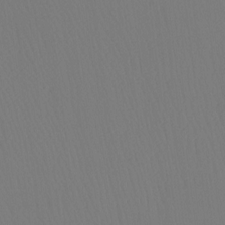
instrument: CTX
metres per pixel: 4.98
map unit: Ht
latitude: -7.1053
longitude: -31.1592
